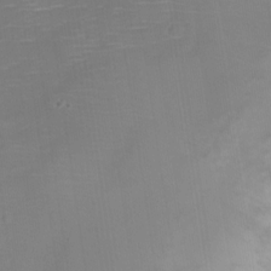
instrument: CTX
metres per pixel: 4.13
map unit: Nve
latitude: -21.9367
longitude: 106.4251
